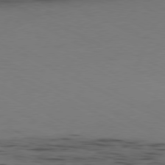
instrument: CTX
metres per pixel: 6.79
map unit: Ap
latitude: -80.5763
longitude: -94.0255
